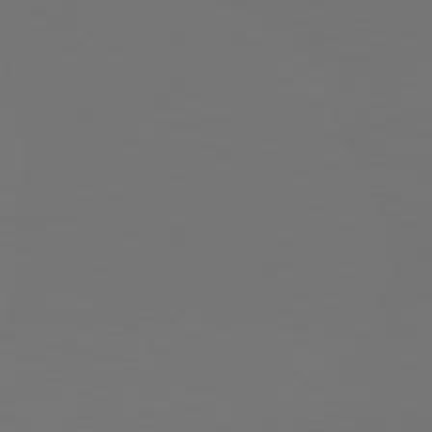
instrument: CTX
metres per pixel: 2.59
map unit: Hpe
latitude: 78.4601
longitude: -134.7435
